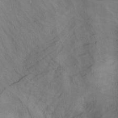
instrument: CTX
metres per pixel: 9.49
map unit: Hto
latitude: -7.4454
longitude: -50.4034
